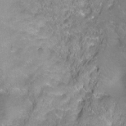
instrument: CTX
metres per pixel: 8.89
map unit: Ht
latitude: -5.4076
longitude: -35.2159
